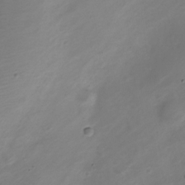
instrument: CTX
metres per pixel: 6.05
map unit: Nve
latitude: -20.5762
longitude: 106.8597
